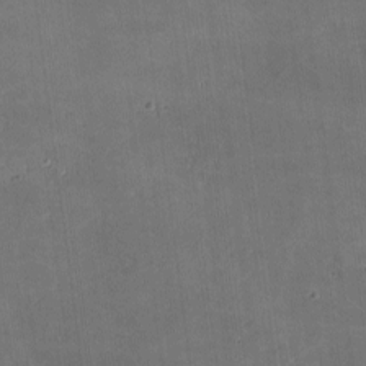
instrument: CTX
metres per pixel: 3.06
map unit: lHvf
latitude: -8.9919
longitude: -101.7072
